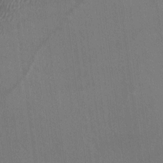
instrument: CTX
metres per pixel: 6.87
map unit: Ave
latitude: -6.6896
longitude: -122.5168
